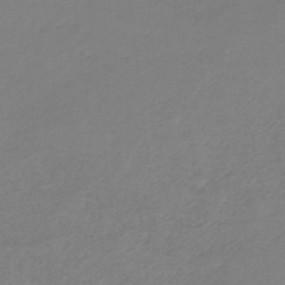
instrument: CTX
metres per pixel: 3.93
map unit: HNb
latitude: -33.0865
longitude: 60.9164
